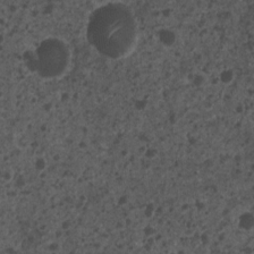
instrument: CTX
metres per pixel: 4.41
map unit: Nhu
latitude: 4.0255
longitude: -16.2334
